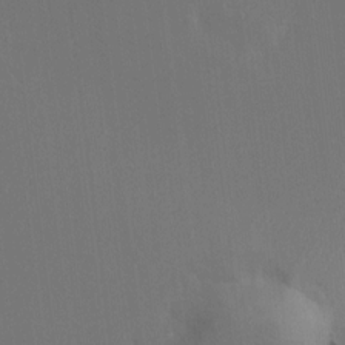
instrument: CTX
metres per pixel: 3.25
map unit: HNhu
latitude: 7.7827
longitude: 4.2550
